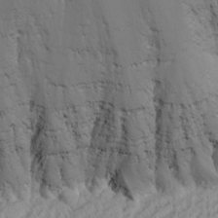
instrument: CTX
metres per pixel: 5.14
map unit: Nhu
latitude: -7.5021
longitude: -90.7435
